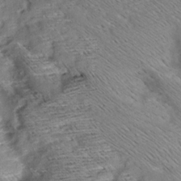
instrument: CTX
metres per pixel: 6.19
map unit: Aa
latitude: 9.3860
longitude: -140.5356
